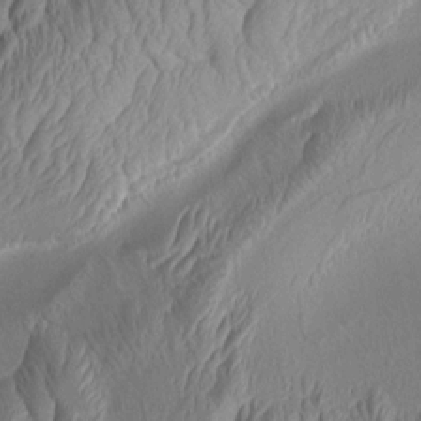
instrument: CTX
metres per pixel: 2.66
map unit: Aa
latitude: 8.7624
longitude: -130.7625
